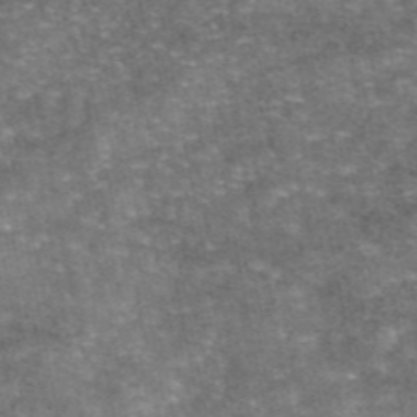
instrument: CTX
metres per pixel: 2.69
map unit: eAb
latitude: 46.6302
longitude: 103.8233
